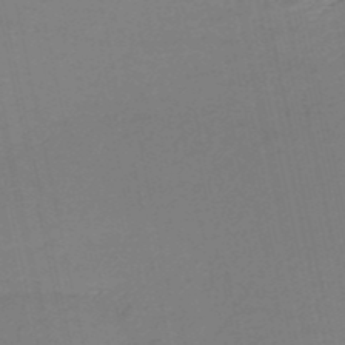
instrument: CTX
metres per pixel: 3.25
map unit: HNb
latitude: -51.5777
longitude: -53.1970
